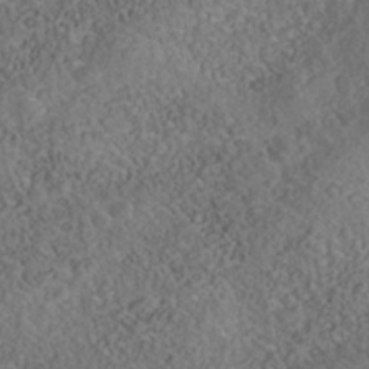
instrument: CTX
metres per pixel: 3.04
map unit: Nhe
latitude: -40.5951
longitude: -99.4426
